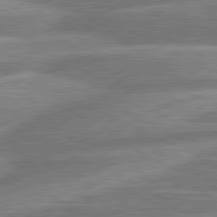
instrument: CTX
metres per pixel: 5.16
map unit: lApd
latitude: 80.9136
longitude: -167.8205
